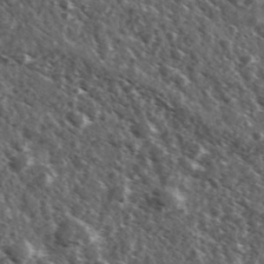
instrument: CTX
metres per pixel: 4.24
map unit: Ave
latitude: 37.6883
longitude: -108.4790
